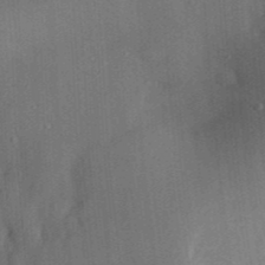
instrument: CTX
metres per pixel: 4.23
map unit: Aa
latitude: 29.1781
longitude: -138.7624
